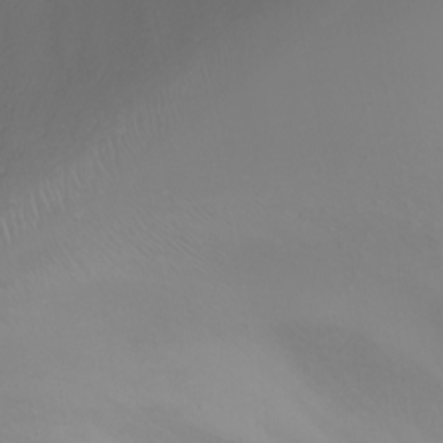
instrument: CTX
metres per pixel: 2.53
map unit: Nhu
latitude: -8.0850
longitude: -84.4790
